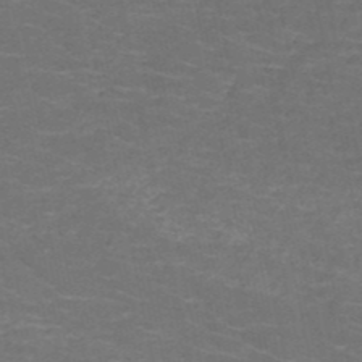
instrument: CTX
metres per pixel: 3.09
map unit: HNb
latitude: -50.8219
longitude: -48.4979
